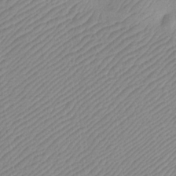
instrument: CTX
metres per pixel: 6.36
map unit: Htu
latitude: -12.1039
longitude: -70.4790
